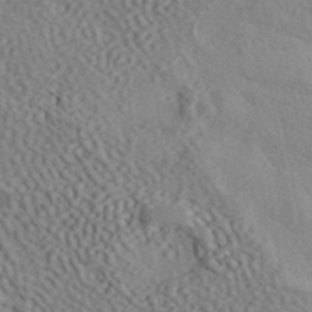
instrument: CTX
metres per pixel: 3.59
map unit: ANa
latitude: 41.3860
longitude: 51.3320
